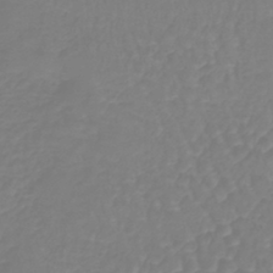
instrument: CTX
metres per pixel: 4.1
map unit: lHb
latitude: -41.9745
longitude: 67.3510
